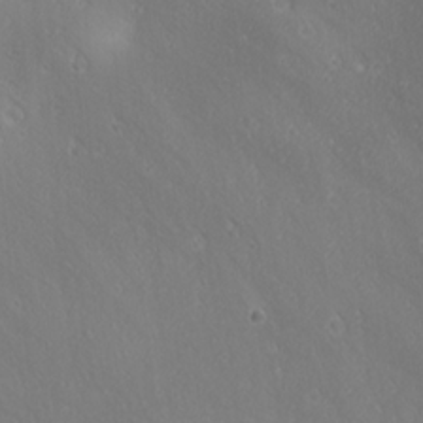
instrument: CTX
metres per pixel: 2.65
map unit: Ave
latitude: 21.2726
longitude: -137.7450
